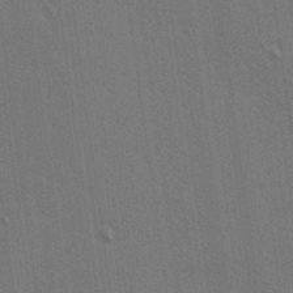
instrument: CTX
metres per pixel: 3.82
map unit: lAa
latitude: 12.6491
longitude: -108.5167
